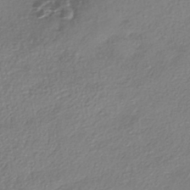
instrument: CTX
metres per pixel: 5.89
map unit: eHh
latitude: -42.0283
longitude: 122.1984
